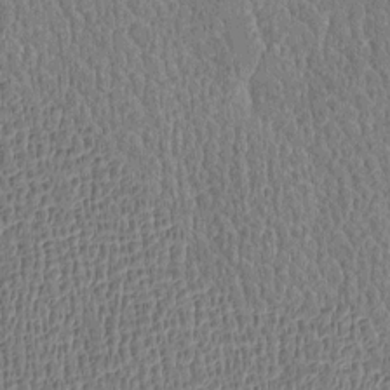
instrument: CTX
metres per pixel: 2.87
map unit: Htu
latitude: -4.7085
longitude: 175.8611
